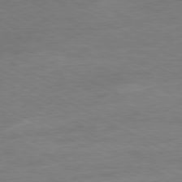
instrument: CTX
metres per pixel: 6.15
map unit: Ap
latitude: -80.7841
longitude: -85.4615
